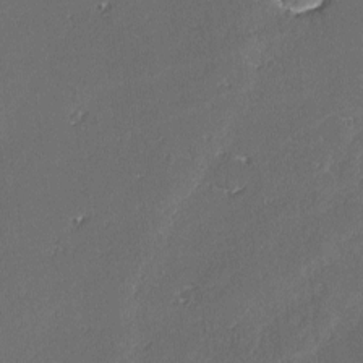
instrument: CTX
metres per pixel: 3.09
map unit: lAvf
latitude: -2.9541
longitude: -106.3278
